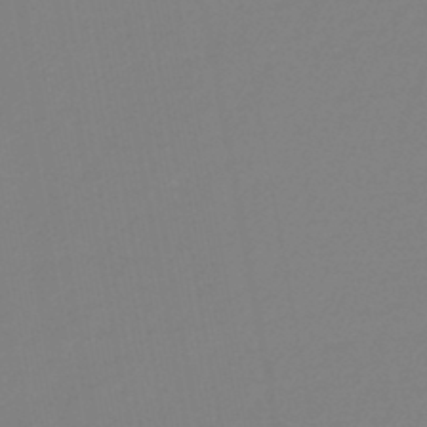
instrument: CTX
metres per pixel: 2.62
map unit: eHb
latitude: -45.1620
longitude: 88.2739
